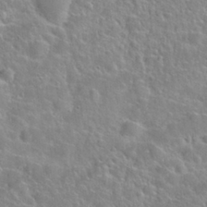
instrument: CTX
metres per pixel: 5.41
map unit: Nhu
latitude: 28.2333
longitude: -52.9325
